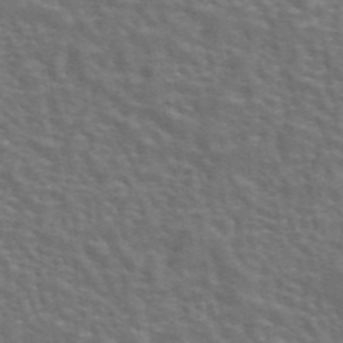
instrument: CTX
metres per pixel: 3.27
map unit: eAb
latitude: 43.8583
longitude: 107.6911
